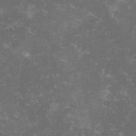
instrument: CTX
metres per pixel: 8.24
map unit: lHvf
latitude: -14.1039
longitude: -99.0647
